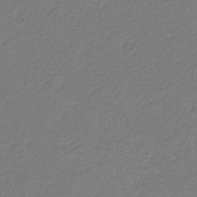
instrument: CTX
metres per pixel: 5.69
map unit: eHb
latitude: -30.4062
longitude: 67.2376
